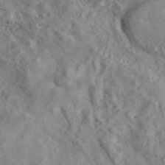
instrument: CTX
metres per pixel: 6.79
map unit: ANa
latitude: 45.7449
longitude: 23.8045
